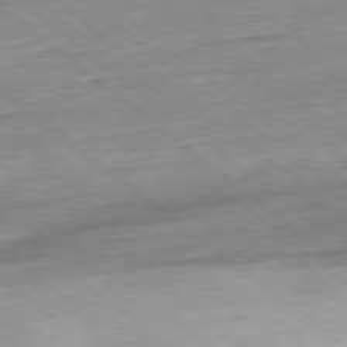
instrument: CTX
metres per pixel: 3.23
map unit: Hpe
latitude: -78.9352
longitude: 9.7666
